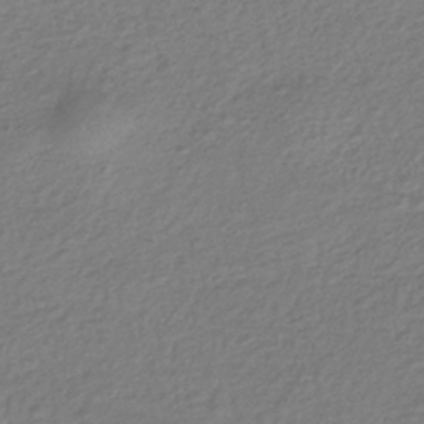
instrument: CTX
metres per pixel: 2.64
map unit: HNhu
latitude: -43.0297
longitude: 98.0661
